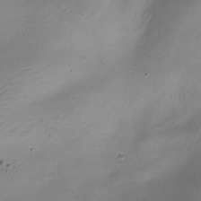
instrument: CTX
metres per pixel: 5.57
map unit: Nhe
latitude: -19.1809
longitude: 145.3132
